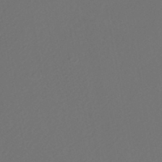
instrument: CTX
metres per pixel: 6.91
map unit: HNhu
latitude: -47.0675
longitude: 103.5210
